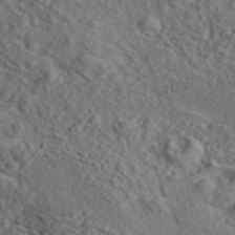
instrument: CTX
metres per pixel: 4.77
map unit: eAb
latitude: 43.2726
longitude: 115.0864
